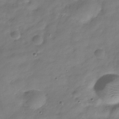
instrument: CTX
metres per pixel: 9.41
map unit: Hve
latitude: -32.3496
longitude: 91.1054
